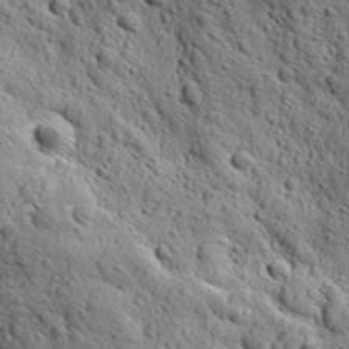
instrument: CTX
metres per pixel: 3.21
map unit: Ave
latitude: 12.1767
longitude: -105.2537
